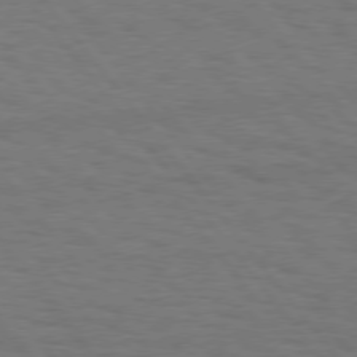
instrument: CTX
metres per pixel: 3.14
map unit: Hpe
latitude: 75.7072
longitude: -136.8569
